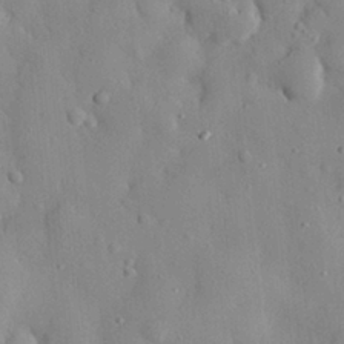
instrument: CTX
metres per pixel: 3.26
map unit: eHh
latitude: 28.8758
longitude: -77.7827
